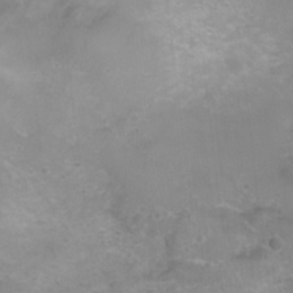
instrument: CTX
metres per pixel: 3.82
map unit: Nhu
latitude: 8.0444
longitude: -20.8758
